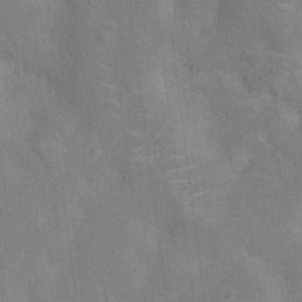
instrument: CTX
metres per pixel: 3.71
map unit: Ht
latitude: 13.4238
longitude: -41.4237
